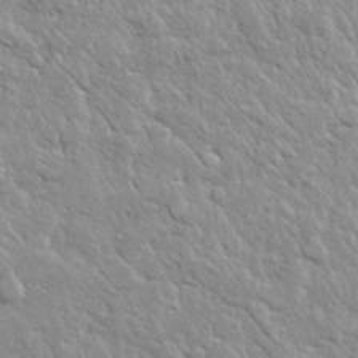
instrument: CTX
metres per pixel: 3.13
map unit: lHvf
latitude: 32.3089
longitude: -93.3670
